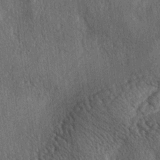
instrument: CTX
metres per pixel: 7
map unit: lAa
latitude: -5.0675
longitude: -126.0633
